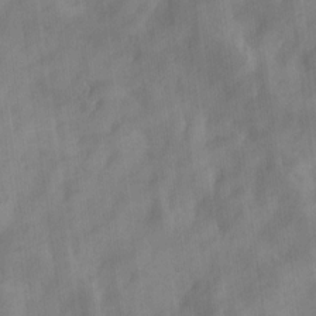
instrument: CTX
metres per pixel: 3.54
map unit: Ave
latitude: 18.9702
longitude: -131.7450
